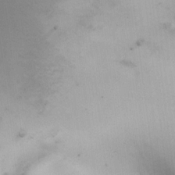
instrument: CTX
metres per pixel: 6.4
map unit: HNhu
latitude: 7.9150
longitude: -0.6112
